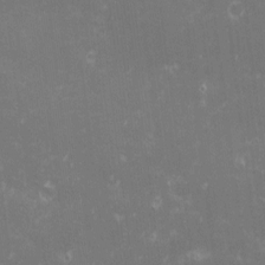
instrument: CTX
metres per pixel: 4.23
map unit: eHh
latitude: -0.7464
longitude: -85.5371
